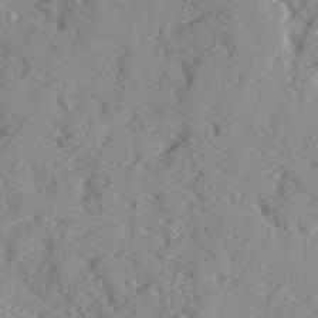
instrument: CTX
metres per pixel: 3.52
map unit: Ave
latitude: 16.6302
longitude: -129.5371
